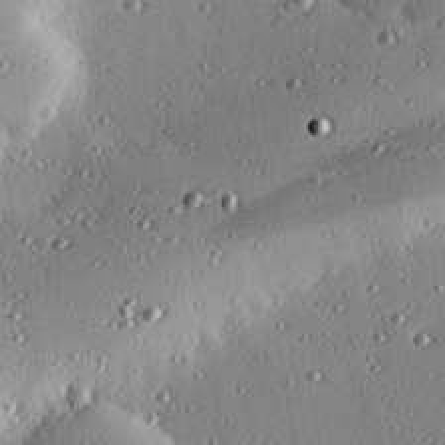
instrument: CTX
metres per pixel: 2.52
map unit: eHh
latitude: 23.8016
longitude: -90.3656
